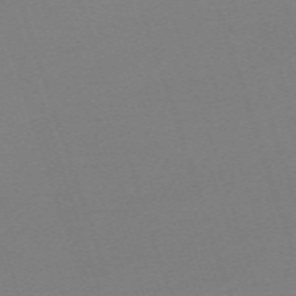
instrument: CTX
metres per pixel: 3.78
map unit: eHh
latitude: -63.1809
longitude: 52.0283
